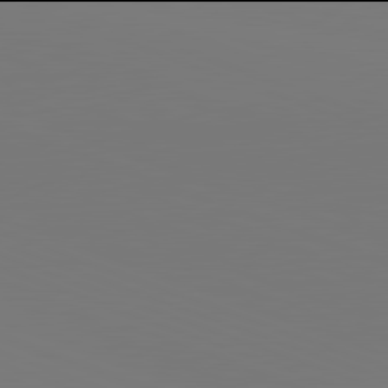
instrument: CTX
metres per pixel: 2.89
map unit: lApd
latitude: 81.9906
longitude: 145.1620
